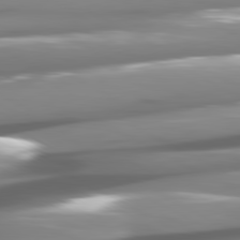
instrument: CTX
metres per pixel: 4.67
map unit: lApd
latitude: 80.9703
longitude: -144.5546
